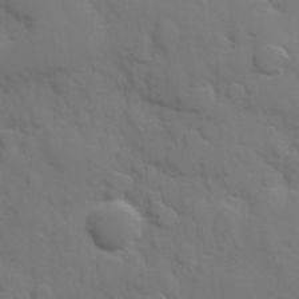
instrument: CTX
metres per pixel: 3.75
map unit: Hve
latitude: 24.5545
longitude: 148.3685
